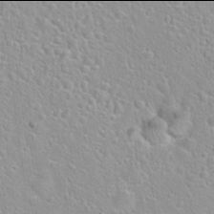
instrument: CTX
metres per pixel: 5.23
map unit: Hto
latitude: 21.9906
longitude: -52.4601
